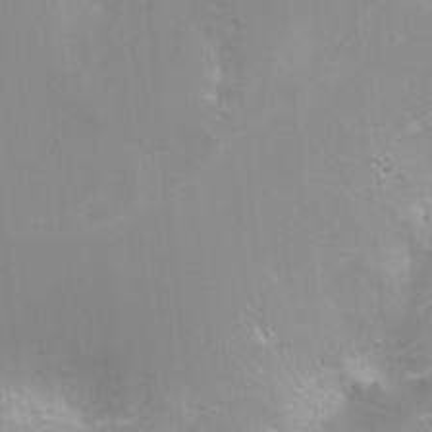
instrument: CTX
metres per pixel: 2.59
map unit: Nhu
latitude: -6.1605
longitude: -49.3482
